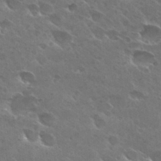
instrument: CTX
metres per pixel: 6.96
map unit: Hto
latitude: 28.1767
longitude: -41.2914
